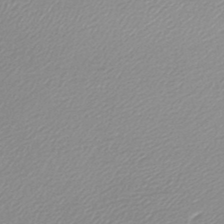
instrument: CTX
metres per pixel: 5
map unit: lHb
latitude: -44.4062
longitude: 76.1417
